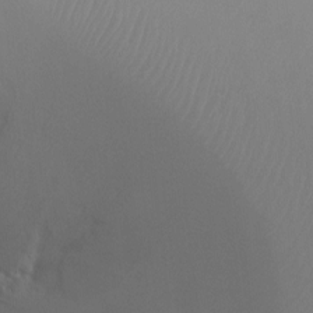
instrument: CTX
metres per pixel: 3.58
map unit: Ht
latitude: -8.7085
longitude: -32.4034
